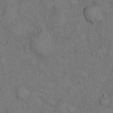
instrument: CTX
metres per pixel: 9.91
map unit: Hto
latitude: 9.8206
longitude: -60.6679
